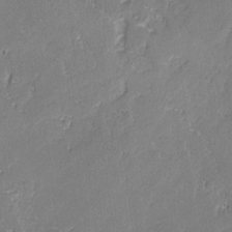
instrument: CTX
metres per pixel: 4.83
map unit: lAvf
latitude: -0.8786
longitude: -106.8758
